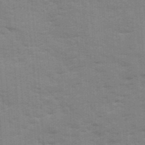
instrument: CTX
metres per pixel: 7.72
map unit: Ave
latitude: 12.4979
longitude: -102.1200
